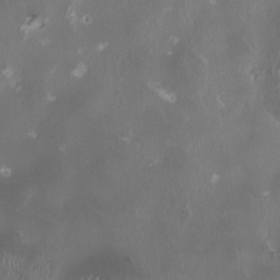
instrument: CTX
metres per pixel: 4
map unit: HNhu
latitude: 1.1214
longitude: -4.5924
